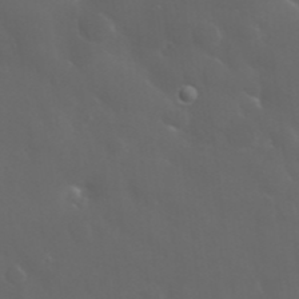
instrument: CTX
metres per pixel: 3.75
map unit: Nhu
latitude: 28.5546
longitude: -66.7813
